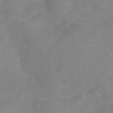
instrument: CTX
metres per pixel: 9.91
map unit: Ht
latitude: -4.5196
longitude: -26.8380
